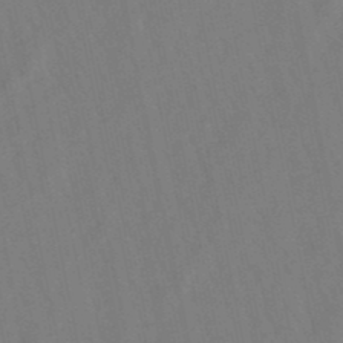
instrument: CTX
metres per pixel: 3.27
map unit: lHb
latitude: -49.5777
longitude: 72.2739
